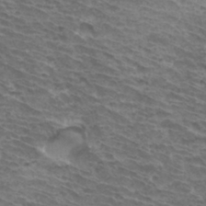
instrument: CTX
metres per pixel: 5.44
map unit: Hto
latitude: 33.6694
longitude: -41.3103
